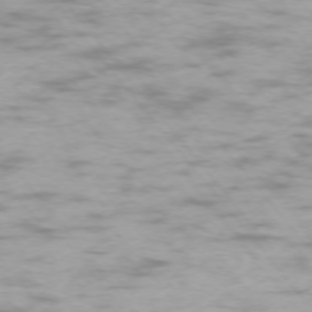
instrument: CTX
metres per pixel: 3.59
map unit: Ap
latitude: -74.4629
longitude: -74.5168
